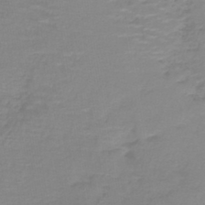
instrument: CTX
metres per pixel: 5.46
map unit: lHb
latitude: -41.6533
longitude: 58.6140
